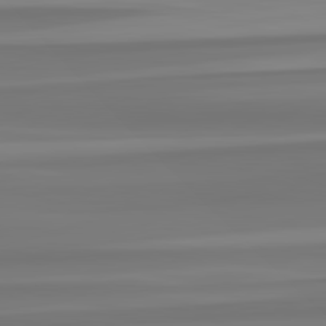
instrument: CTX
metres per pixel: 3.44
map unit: lApd
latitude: 82.8191
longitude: 173.4265
